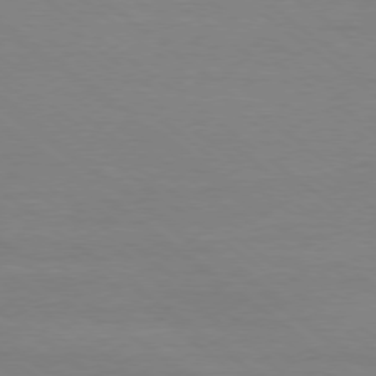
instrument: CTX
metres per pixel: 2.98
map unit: Ap
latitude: -78.8408
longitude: -97.3671
